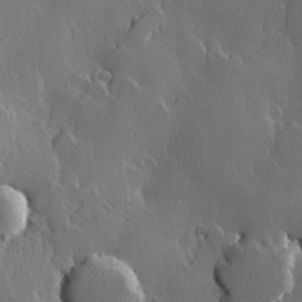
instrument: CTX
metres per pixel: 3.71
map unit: Hve
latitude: 22.6679
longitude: 146.2361
